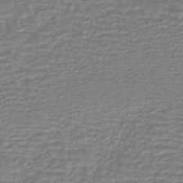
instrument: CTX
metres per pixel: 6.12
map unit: HNhu
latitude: -44.1984
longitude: 98.9730
